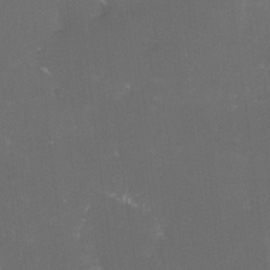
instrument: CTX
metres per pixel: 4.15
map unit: lHvf
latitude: -13.6344
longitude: -101.0836
